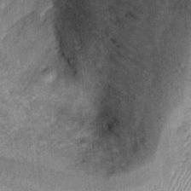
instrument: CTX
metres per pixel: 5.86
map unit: Ht
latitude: 10.0255
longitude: -37.5938
